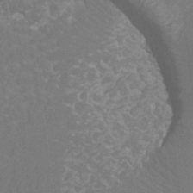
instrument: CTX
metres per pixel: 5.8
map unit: Ht
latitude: -3.8044
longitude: -26.9136
